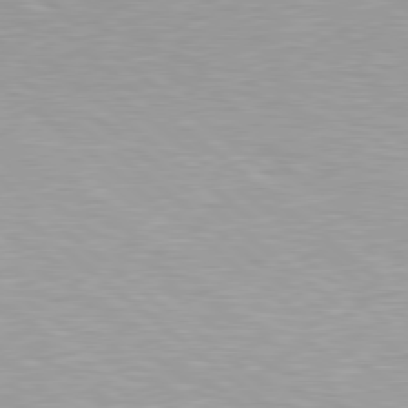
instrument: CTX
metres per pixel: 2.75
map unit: lApd
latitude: 79.2348
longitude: -177.9150
